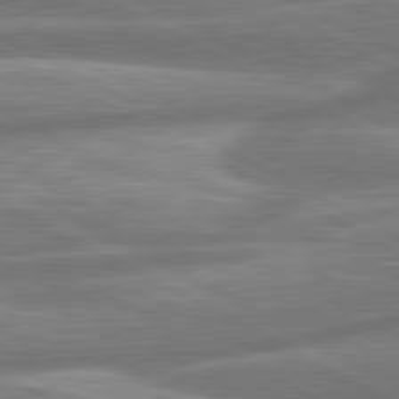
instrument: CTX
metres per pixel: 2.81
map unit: lApd
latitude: 80.7624
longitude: -166.7435
